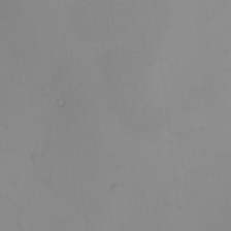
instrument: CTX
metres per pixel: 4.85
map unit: eHh
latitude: -9.3132
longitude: -66.4034
